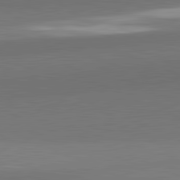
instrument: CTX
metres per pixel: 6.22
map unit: lApd
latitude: 82.1766
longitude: 151.3321
